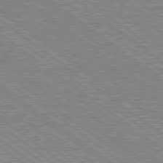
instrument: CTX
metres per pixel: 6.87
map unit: lApd
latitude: 78.8947
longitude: -157.1403
